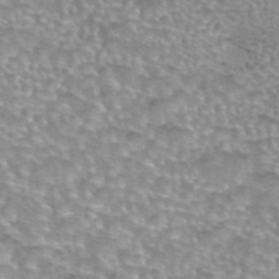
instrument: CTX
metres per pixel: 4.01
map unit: eAb
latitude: 44.1389
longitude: 103.6155
